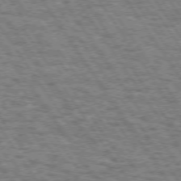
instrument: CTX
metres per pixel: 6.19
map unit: Hpe
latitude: 73.3860
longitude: -131.1781
